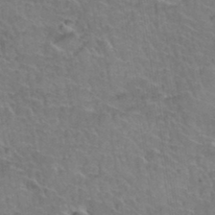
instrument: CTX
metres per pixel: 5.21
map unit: Hto
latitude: 35.8961
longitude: -44.7246
